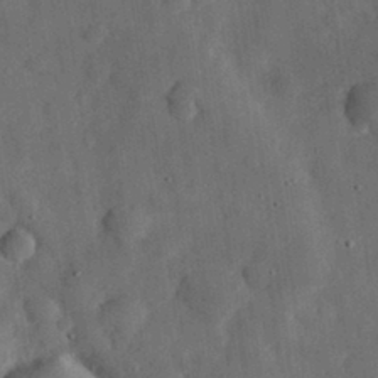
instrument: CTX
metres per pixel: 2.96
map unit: eHh
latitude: 30.4412
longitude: -71.8394
